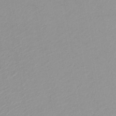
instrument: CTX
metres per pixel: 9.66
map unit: HNb
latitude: -44.9920
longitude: -43.0270
